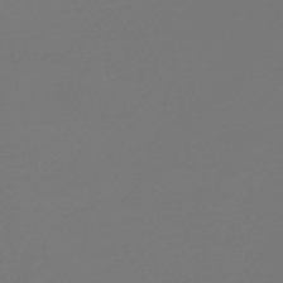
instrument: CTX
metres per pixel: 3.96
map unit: HNb
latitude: -48.9920
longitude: 59.6154
